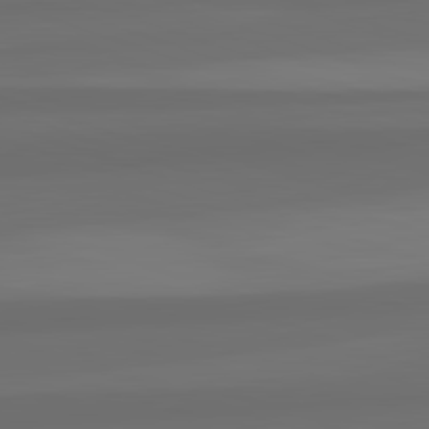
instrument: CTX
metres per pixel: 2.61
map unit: lApd
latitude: 82.8191
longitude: 158.9919
